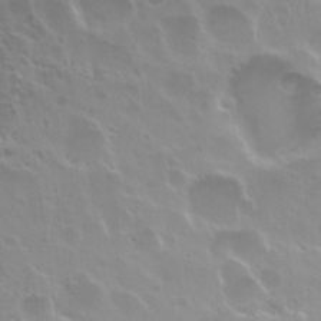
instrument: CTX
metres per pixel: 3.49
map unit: Nhu
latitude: 30.4412
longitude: -55.2537
